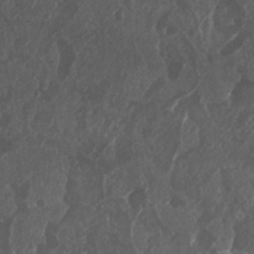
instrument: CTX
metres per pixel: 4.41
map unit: Nhu
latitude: 25.1403
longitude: -61.1592
